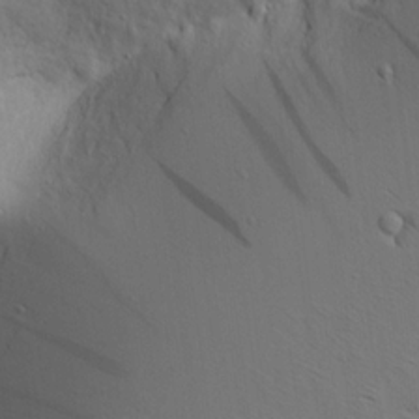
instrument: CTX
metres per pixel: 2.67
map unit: Aa
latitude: 19.1970
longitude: -141.3859
